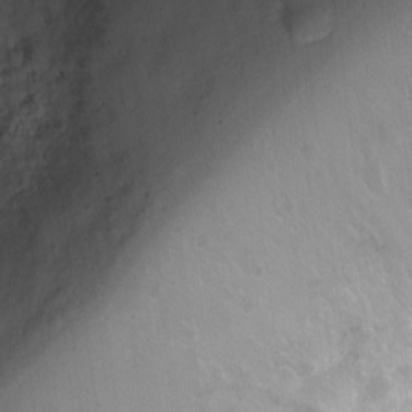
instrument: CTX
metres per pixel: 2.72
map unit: Ht
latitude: -2.4817
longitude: -29.9906
